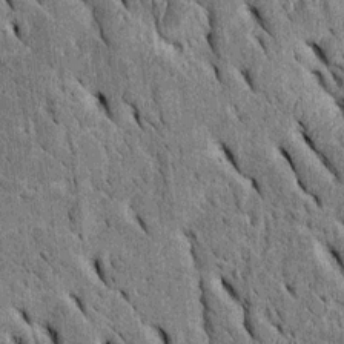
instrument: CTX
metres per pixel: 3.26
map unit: Htu
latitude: -3.1242
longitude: 151.9556
